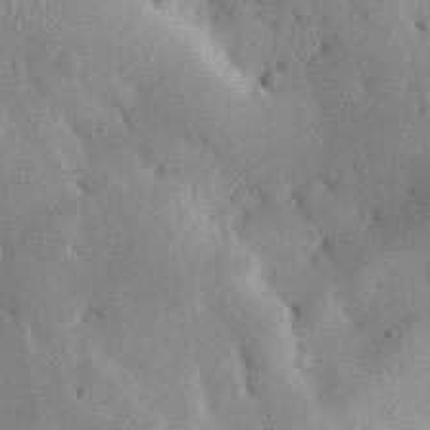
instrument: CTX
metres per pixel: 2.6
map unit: eHh
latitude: 26.2334
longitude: -68.4223
